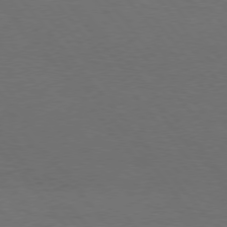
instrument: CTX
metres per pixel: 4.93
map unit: Hpe
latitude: 75.6127
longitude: -144.8569
